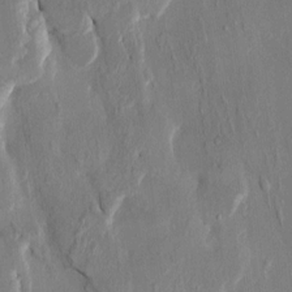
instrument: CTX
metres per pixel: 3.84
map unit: HNhu
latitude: 4.1011
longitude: -8.2145
